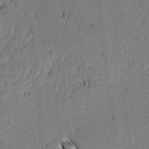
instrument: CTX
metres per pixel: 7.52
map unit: lAvf
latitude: 2.1389
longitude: -106.1011
